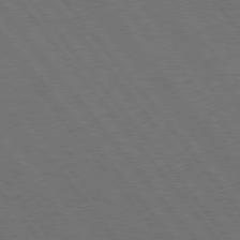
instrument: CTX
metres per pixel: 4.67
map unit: Hpe
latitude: 75.5560
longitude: -138.0444
